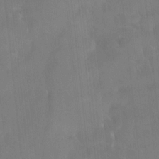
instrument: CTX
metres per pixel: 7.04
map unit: Htu
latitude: -14.1228
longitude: -46.4412
